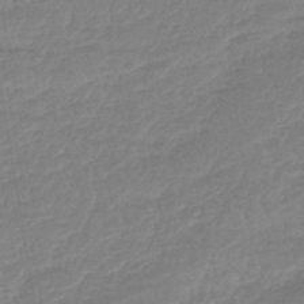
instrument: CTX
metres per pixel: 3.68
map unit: lHb
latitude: -44.3117
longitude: 79.8611
